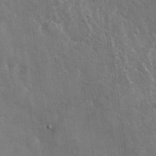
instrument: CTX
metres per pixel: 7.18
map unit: Nhu
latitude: -29.4643
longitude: -80.0633
